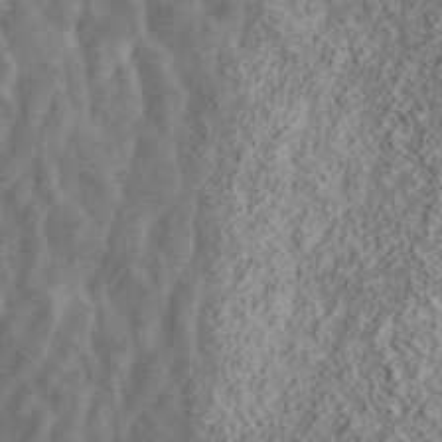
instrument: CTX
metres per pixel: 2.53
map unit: ANa
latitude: 40.5167
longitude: 17.3699
